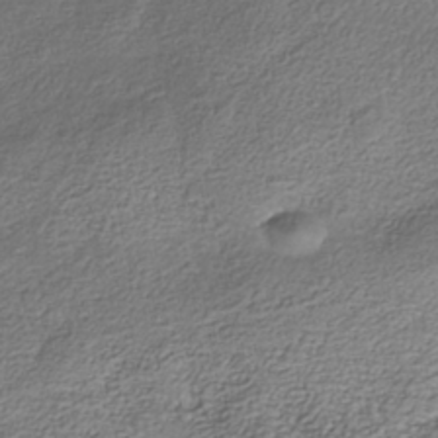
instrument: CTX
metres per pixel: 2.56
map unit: Nhe
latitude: -40.5385
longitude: -110.5546
